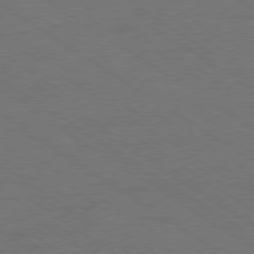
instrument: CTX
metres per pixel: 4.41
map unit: Ap
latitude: -79.9367
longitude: -66.1388
